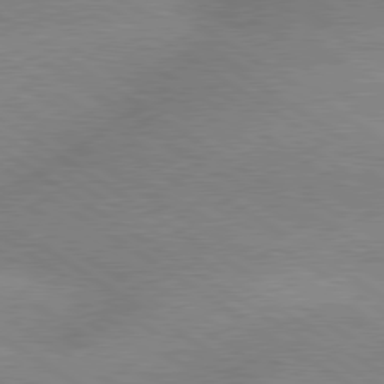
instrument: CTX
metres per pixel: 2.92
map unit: lApd
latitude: 79.5182
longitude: -152.2901
